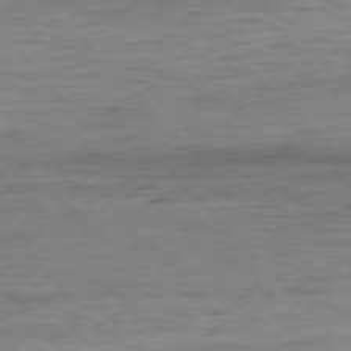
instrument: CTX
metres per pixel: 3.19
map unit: Ap
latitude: -76.6141
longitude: -89.2915
